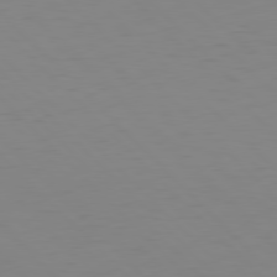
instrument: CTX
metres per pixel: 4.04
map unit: Hpe
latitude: 77.4237
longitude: -167.6505
